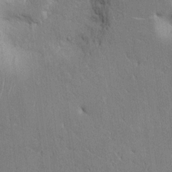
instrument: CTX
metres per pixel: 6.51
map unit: HNhu
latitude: 8.3467
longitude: -3.1592
